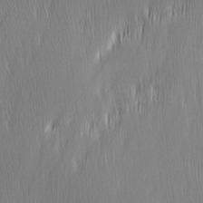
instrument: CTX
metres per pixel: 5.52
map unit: Ave
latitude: 9.4427
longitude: -105.7450
